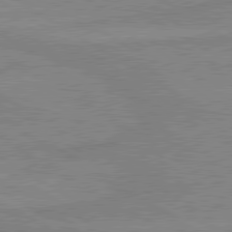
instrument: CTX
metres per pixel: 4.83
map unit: lApd
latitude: 80.1767
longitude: -175.3860
